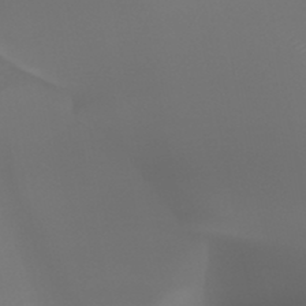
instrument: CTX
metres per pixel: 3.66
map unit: HNhu
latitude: -47.4076
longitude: 30.4251
